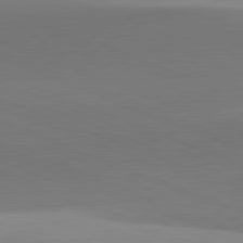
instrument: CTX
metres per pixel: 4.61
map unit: lApd
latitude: 81.8961
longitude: 141.8422
